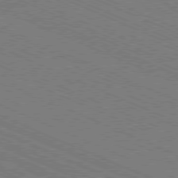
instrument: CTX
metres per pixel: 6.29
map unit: Ap
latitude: -80.6708
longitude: -74.6113
